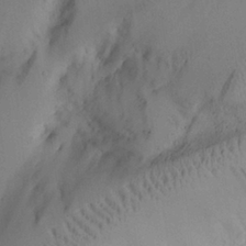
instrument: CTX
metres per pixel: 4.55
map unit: Aa
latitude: 25.6504
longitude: -132.8191
